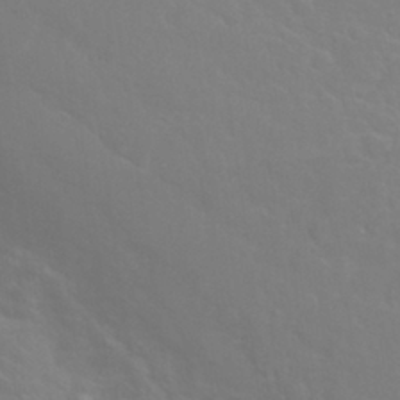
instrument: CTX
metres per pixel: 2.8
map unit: Nhu
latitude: 28.8191
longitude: -52.1011
